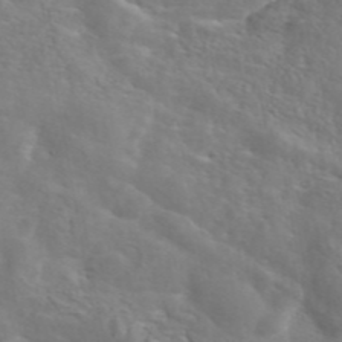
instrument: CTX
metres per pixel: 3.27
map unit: eAb
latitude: 45.1592
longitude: 125.7289
